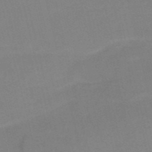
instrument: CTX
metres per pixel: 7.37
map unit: HNb
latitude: -52.5951
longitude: -45.7260
